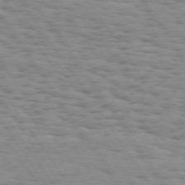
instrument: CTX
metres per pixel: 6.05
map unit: Hpe
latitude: 73.3104
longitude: -132.6113
